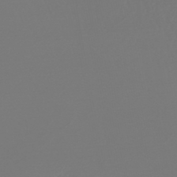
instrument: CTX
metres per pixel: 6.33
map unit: lHb
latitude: -46.5951
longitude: 75.6911
